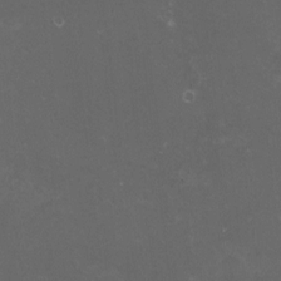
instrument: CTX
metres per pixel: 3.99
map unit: HNhu
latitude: -1.7667
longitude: -4.2900
